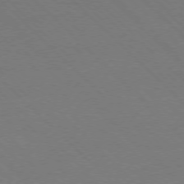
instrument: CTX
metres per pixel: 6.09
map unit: Ap
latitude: -77.6344
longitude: -85.6883
